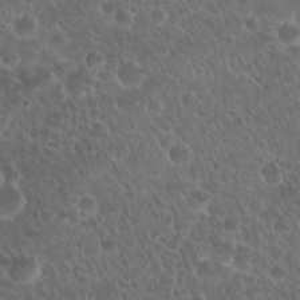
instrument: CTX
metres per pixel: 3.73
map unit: Hto
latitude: 26.1767
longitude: -50.8191
